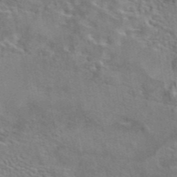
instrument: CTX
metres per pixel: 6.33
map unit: eAb
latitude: 42.3467
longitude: 109.9178
